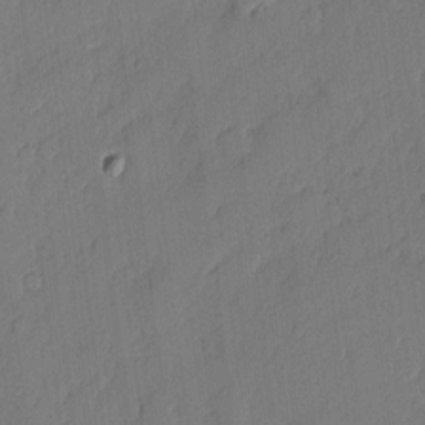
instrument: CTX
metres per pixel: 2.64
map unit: eHh
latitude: 5.0080
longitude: -75.8583
